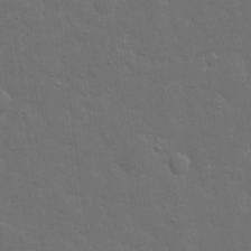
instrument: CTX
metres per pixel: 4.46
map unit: eHh
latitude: 19.8016
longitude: -63.3482
